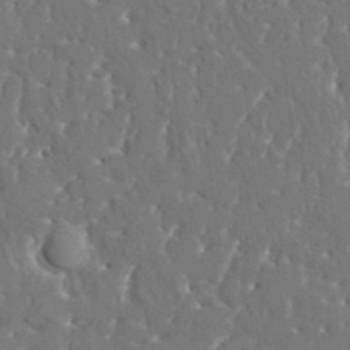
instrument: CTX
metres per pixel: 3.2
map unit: HNhu
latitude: 4.3845
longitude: 10.3495
